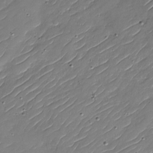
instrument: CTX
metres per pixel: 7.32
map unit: Nhu
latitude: -30.0094
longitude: -73.1970
